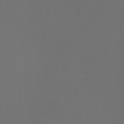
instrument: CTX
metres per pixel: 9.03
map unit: HNhu
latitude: -2.5195
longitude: -6.2900
